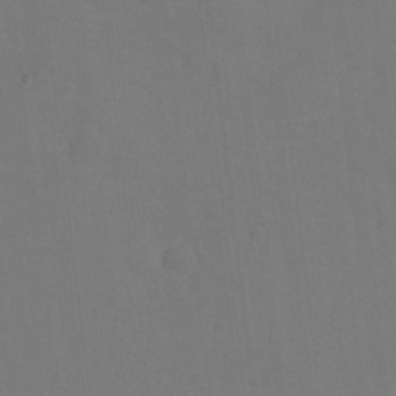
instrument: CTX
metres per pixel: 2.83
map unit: Hto
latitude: -1.0298
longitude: -34.5168
